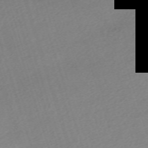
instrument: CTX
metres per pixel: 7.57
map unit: eHh
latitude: -62.1228
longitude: 53.9178
